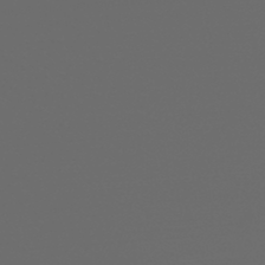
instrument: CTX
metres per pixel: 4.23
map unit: HNhu
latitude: -46.3684
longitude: 99.0297
